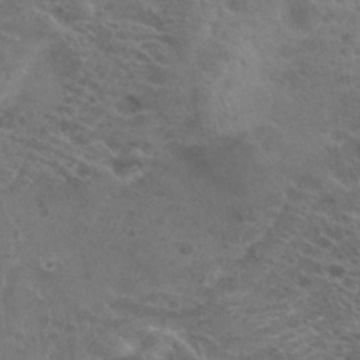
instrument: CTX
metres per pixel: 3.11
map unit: Hto
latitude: 23.4804
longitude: -40.0255
